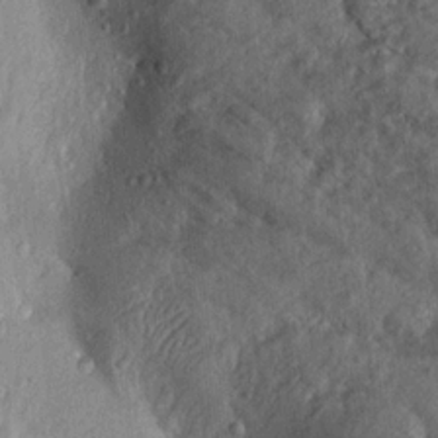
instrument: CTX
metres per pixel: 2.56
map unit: Aa
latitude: 17.7261
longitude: -146.1200
